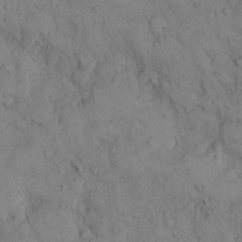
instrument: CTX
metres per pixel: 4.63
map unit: Hto
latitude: 9.8206
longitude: -59.6883
